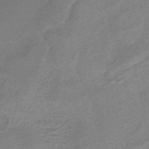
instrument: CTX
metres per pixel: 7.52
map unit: eHb
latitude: -40.0850
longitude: 82.9542
